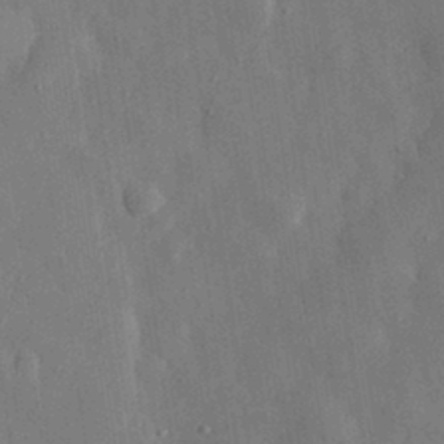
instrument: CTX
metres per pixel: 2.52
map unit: eHh
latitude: 30.8002
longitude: -77.4426
